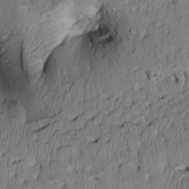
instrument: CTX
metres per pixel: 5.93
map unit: Htu
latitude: 3.2159
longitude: 149.1054
